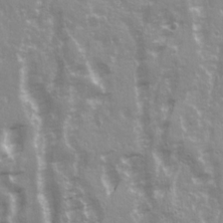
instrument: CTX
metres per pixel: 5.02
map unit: Ave
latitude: 21.5560
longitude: -132.6491
